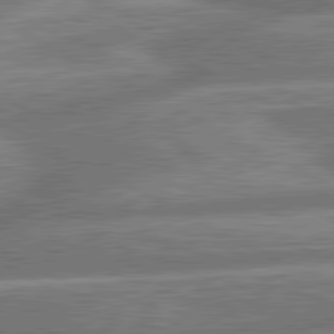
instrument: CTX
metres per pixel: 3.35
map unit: lApd
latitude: 81.0836
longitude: -166.4034
